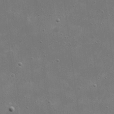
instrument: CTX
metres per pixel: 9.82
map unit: eHh
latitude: 21.8206
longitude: -67.1214
